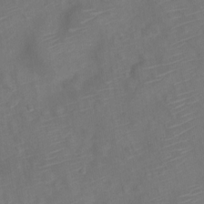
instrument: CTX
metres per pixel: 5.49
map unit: Nve
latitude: -19.8611
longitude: 106.4629
